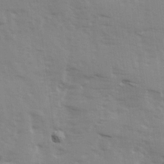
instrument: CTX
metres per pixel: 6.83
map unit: Ave
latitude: 13.4804
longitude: -103.0269
